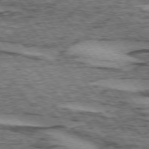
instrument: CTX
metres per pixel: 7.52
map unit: lApd
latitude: 73.9717
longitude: -76.7435
